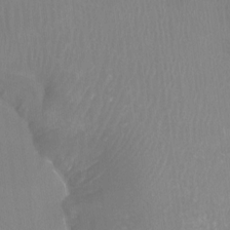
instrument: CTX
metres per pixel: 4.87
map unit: Htu
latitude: -6.6896
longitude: -49.0269
